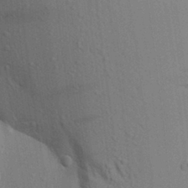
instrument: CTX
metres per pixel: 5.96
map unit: Aa
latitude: 18.8191
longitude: -149.5560
